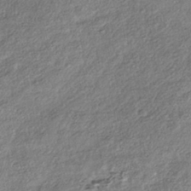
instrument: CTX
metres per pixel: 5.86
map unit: HNhu
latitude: -40.7652
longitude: 107.9556
